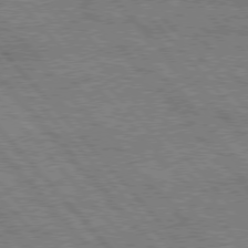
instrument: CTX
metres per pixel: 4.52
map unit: Hpe
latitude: 76.4790
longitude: -150.4601
